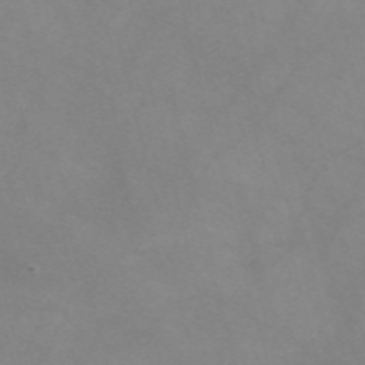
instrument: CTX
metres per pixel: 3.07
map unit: Nve
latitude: -57.7477
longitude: 59.4643
